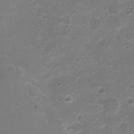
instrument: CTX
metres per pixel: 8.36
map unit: Nhu
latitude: 4.2145
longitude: -26.1956
